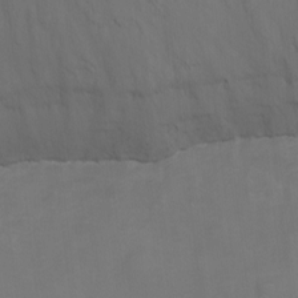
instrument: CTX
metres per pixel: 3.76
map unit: Nhu
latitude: -15.7100
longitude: -51.1025
